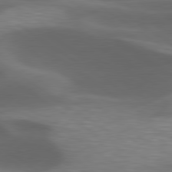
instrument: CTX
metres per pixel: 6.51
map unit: lApd
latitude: 79.4049
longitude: -50.0255
